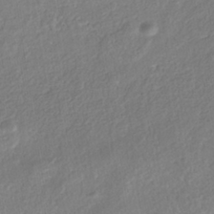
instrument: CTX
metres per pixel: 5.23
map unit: Nhe
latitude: -41.8989
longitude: -110.6302
